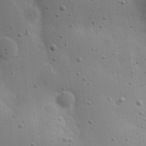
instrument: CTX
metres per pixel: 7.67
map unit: Nhu
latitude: 18.1011
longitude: -78.8002
